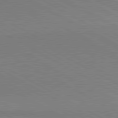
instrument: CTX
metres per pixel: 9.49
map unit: lApd
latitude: 80.8191
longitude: 150.3495
